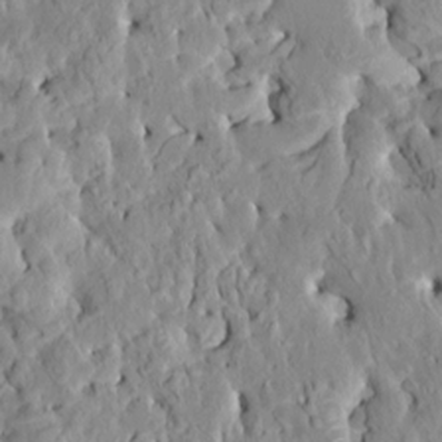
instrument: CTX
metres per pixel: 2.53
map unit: HNhu
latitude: 6.8002
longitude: -2.5734
